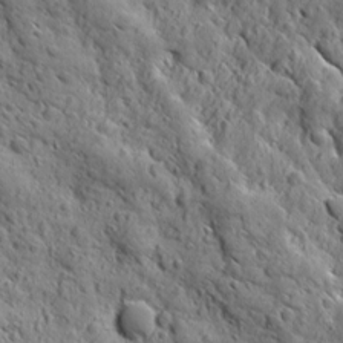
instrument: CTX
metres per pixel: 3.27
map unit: Ave
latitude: 12.2712
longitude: -105.1592
